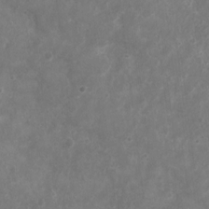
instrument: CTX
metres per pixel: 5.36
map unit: Nhu
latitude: 5.3859
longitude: -17.0836
